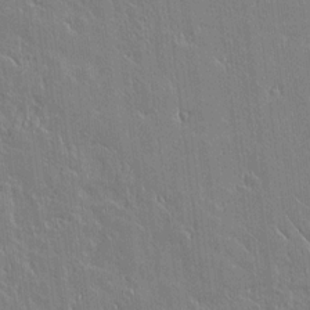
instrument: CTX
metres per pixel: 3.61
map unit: Aa
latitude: 12.4034
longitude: -127.5749
